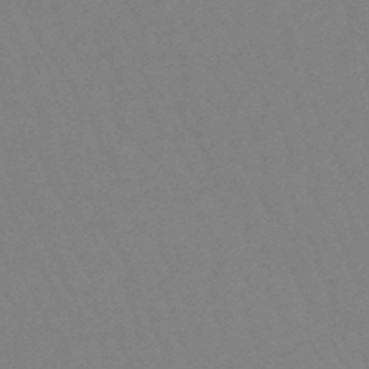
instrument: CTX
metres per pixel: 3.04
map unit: eHb
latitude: -48.9353
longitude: 85.5966
